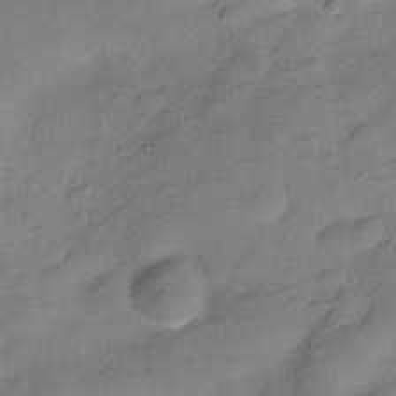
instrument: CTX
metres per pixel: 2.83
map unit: Hve
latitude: -27.8989
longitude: 92.5763
